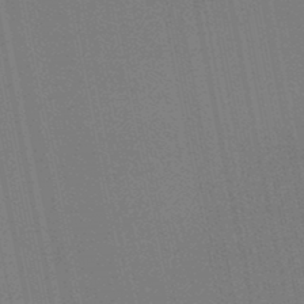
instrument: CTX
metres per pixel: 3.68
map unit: lHb
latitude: -46.5951
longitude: 77.9556
